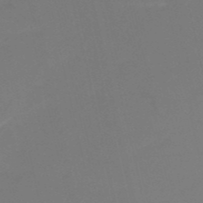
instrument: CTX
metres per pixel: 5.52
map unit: HNb
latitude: -51.7666
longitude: -46.3090
